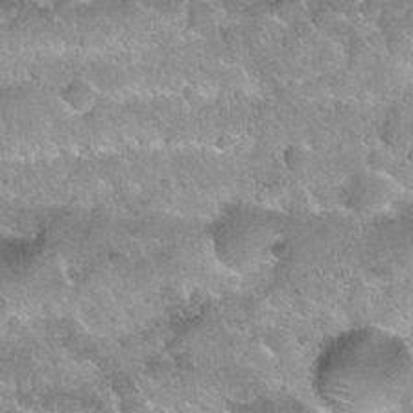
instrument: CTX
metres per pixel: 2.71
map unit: Nhu
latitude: 29.8583
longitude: -54.3845
